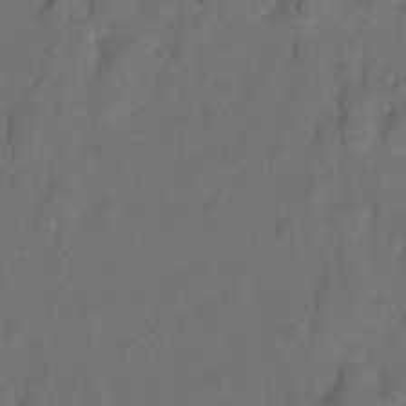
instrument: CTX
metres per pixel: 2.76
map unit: Hto
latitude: 4.1011
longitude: -32.2523
